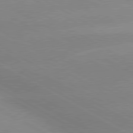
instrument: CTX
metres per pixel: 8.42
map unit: lApd
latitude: 80.1200
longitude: -147.3860
